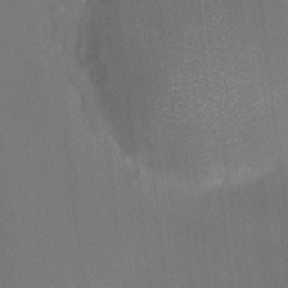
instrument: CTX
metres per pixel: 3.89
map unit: HNhu
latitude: 8.0822
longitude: 9.6155
